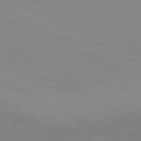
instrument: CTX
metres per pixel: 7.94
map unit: Hpe
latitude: -81.0865
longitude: 17.2187
